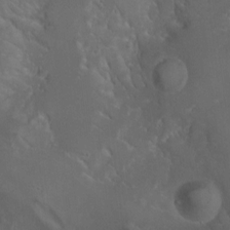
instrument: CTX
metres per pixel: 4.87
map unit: Ht
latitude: 0.3278
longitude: -37.2726
